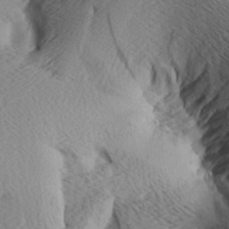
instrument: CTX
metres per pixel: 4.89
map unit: Aa
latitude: 7.7827
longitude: -140.7435
